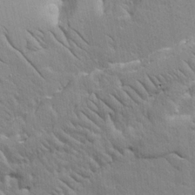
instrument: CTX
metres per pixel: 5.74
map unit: Aa
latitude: 16.7057
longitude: -125.1214
